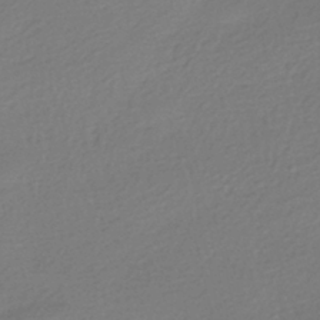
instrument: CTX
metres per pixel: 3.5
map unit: HNhu
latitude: -41.0108
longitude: 94.2550
